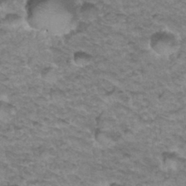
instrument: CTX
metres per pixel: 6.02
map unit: Hto
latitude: 34.8569
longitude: -47.6127
